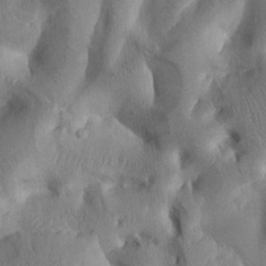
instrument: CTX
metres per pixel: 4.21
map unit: Htu
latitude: 2.3656
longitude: 179.2376
